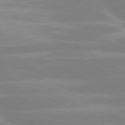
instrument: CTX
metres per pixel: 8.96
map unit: lApd
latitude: 80.1578
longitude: -123.8205
